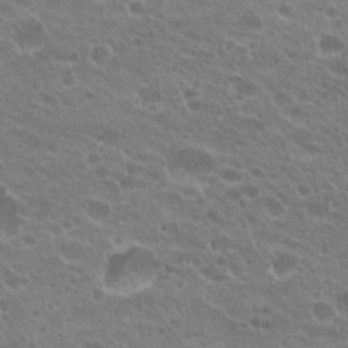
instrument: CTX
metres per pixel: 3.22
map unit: Hto
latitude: 23.1970
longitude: -36.1578
